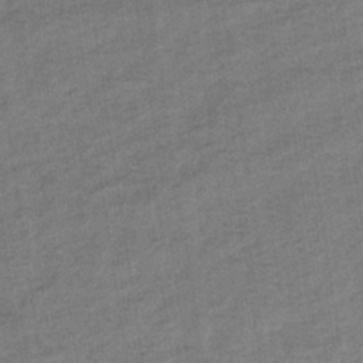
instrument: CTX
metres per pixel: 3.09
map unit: eHb
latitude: -35.5777
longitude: 77.9556
